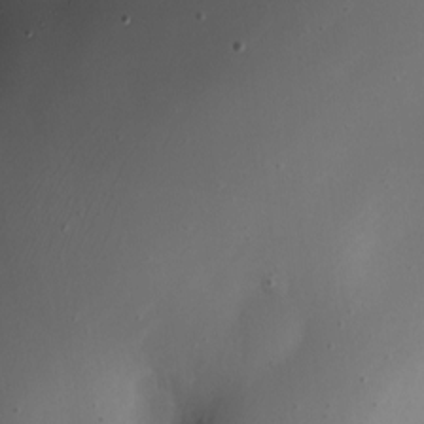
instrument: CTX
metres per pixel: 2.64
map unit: Nhe
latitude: -19.4076
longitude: 144.7085
